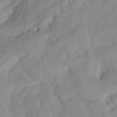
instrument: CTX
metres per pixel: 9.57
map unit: HNhu
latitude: -24.0850
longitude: 49.1998
